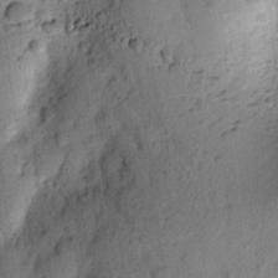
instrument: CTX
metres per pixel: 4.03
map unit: lAvf
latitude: 8.0255
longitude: 165.2187
